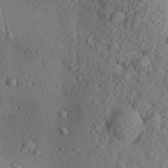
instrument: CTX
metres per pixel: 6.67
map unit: Aa
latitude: 28.3278
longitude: -131.6505
